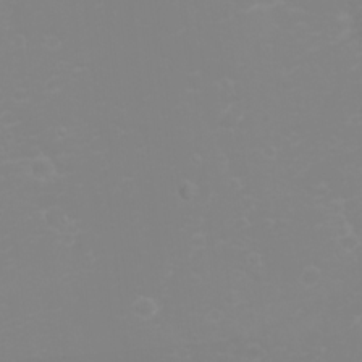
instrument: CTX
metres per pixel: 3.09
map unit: eHh
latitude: -2.7085
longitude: -75.6694
